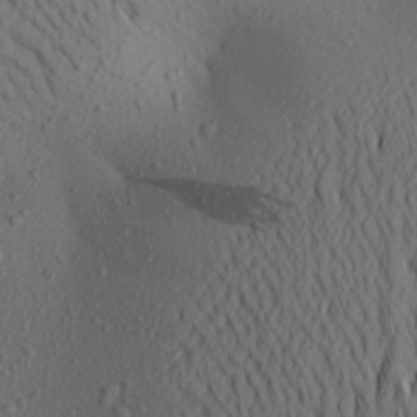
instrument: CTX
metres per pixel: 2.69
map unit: Aa
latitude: 22.2145
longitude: -145.5182
